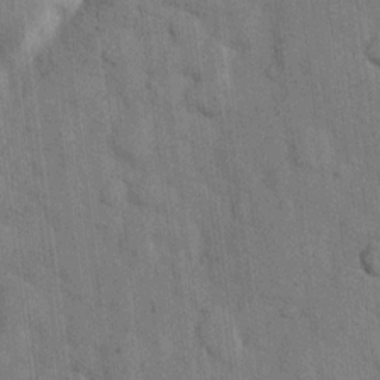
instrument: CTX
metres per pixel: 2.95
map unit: eHh
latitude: 11.2726
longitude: -66.4412
